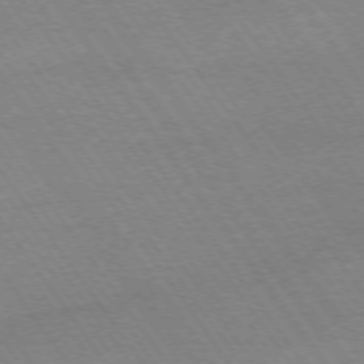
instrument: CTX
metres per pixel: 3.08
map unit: Ap
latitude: -74.5574
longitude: -83.1025
